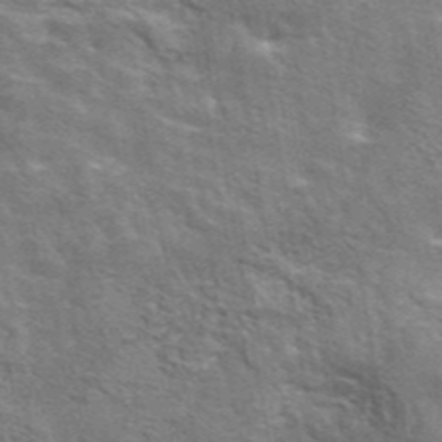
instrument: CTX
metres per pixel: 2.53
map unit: eAb
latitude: 44.4979
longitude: 111.7477
